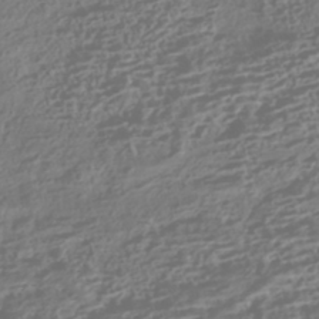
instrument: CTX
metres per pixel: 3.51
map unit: HNhu
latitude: -42.8974
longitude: 104.2928
